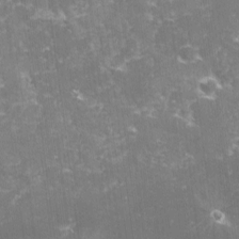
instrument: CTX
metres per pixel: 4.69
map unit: lHvf
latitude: -14.4440
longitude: -98.8380
